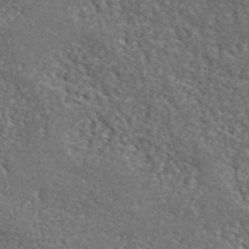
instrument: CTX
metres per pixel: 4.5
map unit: lHvf
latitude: 41.7071
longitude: -87.4048
